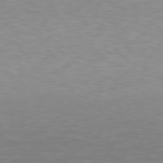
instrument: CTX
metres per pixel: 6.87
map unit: Hpe
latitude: 78.4601
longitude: -167.0080
